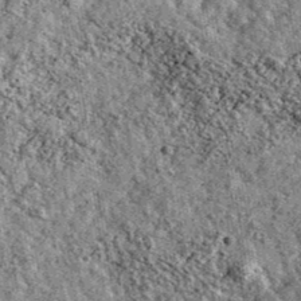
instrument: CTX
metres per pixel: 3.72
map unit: Ave
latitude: 40.3089
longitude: -107.8016
